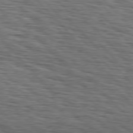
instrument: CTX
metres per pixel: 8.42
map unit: Hpe
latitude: 76.6112
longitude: -165.1592
